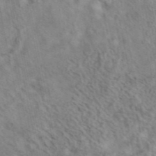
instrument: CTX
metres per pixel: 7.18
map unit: eAb
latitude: 42.9325
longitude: 108.1606
